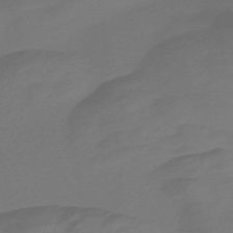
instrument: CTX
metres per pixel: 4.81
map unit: Nve
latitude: -58.3117
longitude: 65.9367
